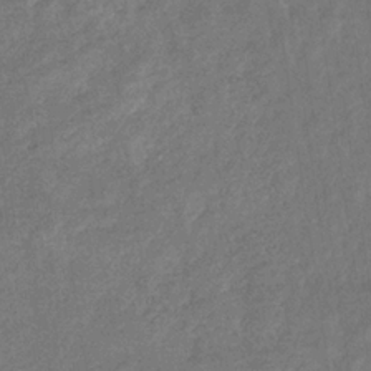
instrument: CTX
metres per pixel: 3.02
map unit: eHb
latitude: -34.0472
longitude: 76.6330
